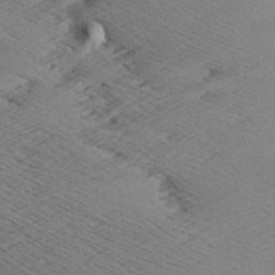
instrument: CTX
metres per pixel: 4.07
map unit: Aa
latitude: 7.4993
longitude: -140.4223
